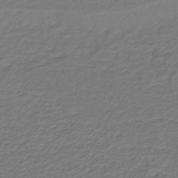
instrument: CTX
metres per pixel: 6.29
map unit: lHb
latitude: -43.3509
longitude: 62.1605
